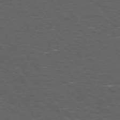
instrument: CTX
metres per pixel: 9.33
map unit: Hpe
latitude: 73.2726
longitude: -124.9513
